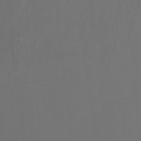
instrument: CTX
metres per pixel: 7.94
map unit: Nhu
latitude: -8.0094
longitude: -79.9717
